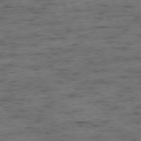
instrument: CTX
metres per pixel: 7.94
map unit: Ap
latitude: -76.5385
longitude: -91.2348
